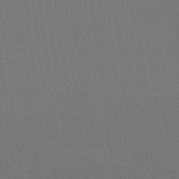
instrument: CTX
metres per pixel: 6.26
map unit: Ht
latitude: -15.3888
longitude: -42.1200
